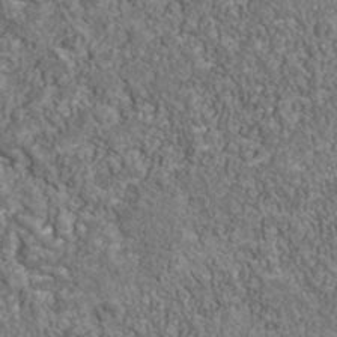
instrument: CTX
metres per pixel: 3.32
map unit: Nhu
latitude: -39.7100
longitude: -84.1389
